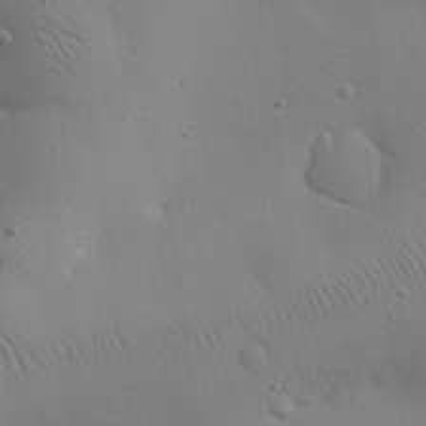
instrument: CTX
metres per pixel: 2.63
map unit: eHh
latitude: 25.0080
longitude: -71.0647
